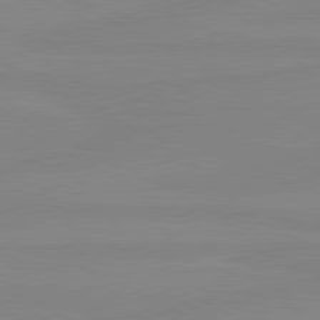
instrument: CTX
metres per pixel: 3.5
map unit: lApd
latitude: 80.9892
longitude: -177.3859
